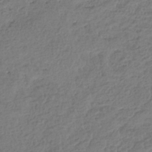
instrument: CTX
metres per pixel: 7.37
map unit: HNhu
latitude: -39.7478
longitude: 102.9164
